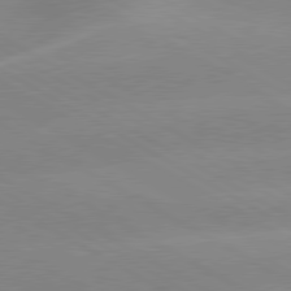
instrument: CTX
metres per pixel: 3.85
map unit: lApd
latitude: 80.1389
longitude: -147.3482
